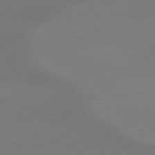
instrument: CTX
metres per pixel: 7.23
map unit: Hpe
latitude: 78.8947
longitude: -131.4994
